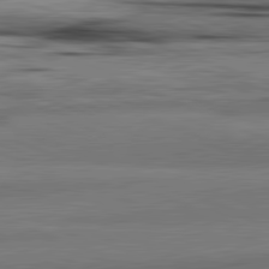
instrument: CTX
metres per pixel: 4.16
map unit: lApd
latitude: 82.4223
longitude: 160.9920
